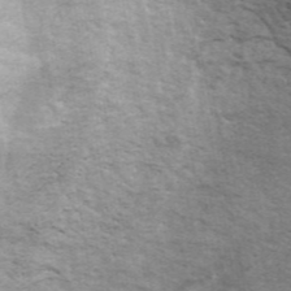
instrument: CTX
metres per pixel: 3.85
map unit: ANa
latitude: 46.4790
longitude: 24.7652
